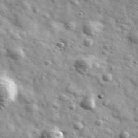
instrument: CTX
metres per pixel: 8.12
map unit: Ave
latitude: 41.3860
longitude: -107.0836
